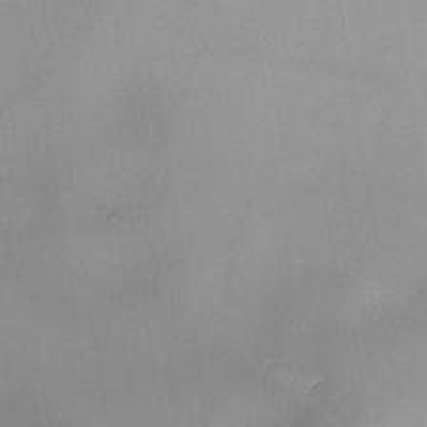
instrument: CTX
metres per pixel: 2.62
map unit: Nhe
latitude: -37.6155
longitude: -118.5168
